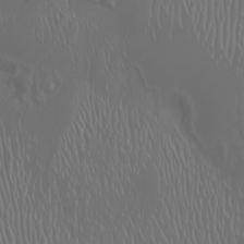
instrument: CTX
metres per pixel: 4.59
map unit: Htu
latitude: -4.7463
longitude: -89.8206
